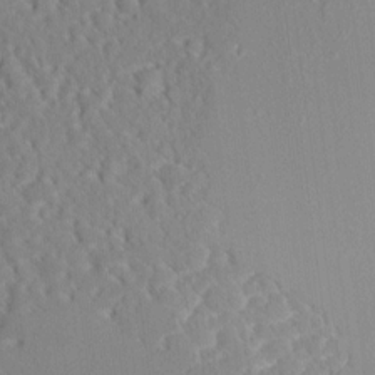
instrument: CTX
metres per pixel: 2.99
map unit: Aa
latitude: 9.3671
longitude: -135.5371
